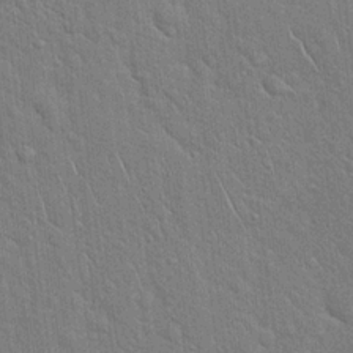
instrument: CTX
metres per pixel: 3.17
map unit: Hto
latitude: 19.0836
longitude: -51.6505
